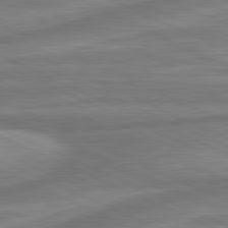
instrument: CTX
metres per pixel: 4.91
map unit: lApd
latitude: 81.4804
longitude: -175.3860
